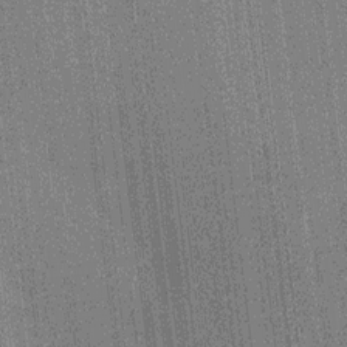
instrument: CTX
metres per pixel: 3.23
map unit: Ht
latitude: -16.2362
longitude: -45.7827
